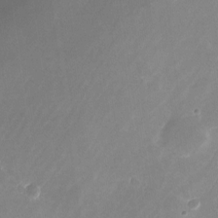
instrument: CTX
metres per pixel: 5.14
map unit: Nhu
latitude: -24.9353
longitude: -70.8380
